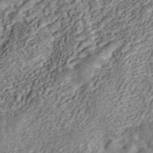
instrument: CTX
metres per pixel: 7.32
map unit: ANa
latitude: 45.4615
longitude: 25.3698
